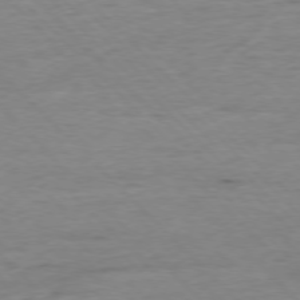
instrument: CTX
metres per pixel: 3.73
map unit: Ap
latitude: -77.1242
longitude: -89.0459
